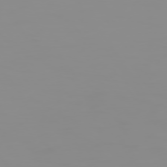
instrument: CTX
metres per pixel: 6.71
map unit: Hpe
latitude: 74.2900
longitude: -128.3467
